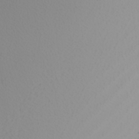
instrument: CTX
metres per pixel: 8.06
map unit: Nhu
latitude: -6.8030
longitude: -95.9906
